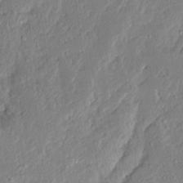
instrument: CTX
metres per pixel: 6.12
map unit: Ave
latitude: 15.3482
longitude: -138.1011
